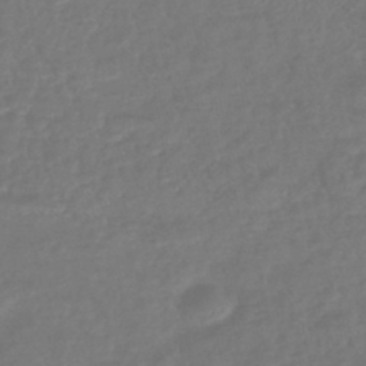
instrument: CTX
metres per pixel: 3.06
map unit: lHb
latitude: -43.1620
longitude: 75.9367
